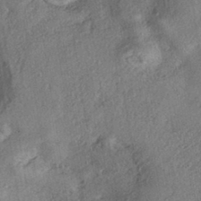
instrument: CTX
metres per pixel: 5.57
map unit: eHh
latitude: -41.7289
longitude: 121.3509
